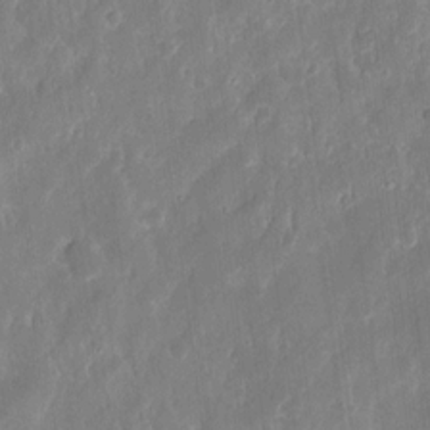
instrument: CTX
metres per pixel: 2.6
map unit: eHh
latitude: 13.0648
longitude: -72.7625
